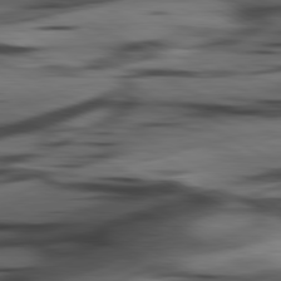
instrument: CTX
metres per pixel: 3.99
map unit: lApd
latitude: 80.8569
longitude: -84.3656
